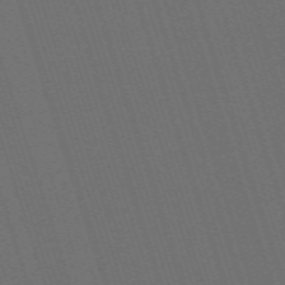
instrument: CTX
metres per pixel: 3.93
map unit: eHh
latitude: -63.9367
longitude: 51.0486
